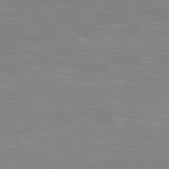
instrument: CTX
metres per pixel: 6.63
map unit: lApd
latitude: 80.8947
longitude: -172.8191
